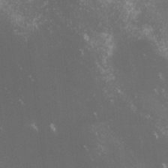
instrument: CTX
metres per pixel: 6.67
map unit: lHvf
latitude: -13.2754
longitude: -101.3293
